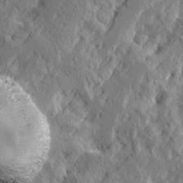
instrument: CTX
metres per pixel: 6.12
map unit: Ave
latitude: 15.5183
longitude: -138.0633
